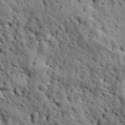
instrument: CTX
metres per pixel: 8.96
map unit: Ave
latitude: 11.9717
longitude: -105.2726
